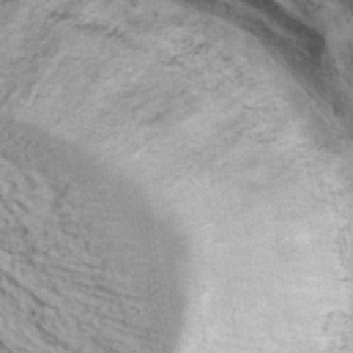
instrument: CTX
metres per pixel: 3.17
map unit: eHh
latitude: 37.2726
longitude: -66.1766
